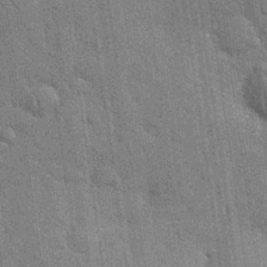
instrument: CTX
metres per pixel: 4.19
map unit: Nhu
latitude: 28.2900
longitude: -68.2523
